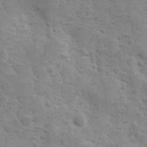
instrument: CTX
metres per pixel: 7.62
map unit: Ave
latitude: 10.1389
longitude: -103.9150
